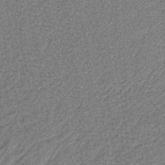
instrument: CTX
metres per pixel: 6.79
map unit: lHb
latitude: -38.3306
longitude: 62.6140
